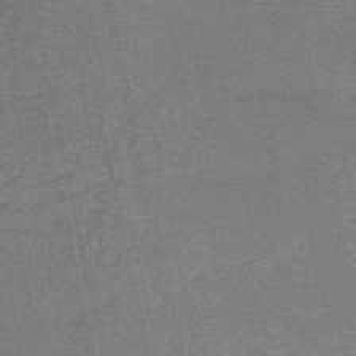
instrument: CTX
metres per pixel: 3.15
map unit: HNb
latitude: -53.6155
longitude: -47.0837
